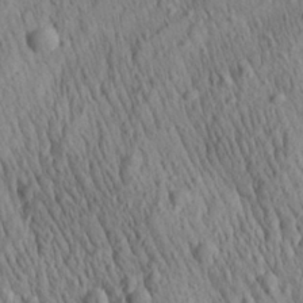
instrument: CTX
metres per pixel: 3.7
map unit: Aa
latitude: 27.9528
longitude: -141.3292
